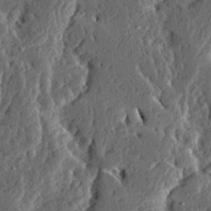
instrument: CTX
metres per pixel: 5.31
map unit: Ave
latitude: 14.3090
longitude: -137.4049
